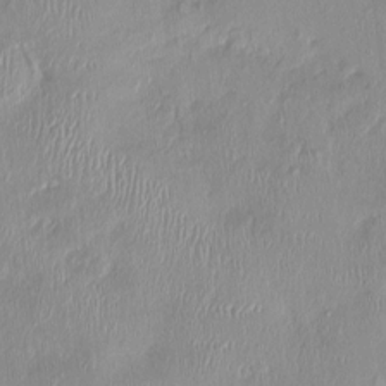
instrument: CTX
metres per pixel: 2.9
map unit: Nhu
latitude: 0.1766
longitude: -14.9136
